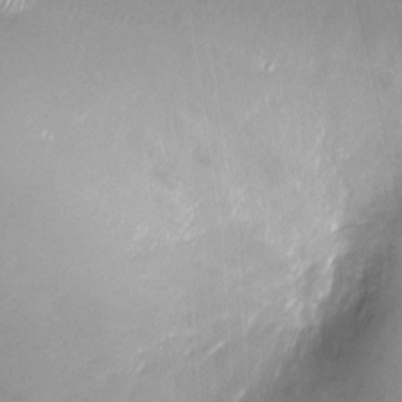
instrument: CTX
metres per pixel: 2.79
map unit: Ht
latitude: -17.1431
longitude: -44.8758
